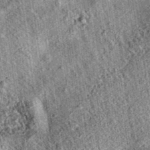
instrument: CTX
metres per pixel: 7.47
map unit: eAb
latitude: 36.2711
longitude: 109.2565
